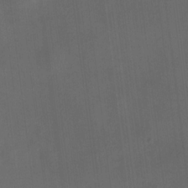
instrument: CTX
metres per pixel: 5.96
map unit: HNhu
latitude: 10.6869
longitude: 9.8989
